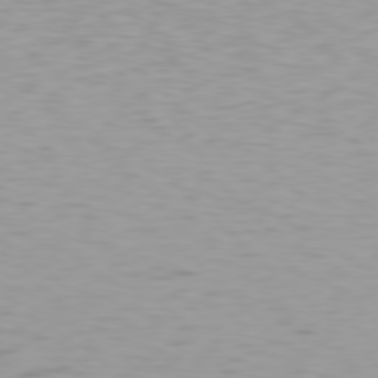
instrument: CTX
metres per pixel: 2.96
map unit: Hpe
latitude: 78.5735
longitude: -167.2537
